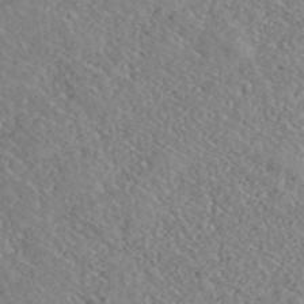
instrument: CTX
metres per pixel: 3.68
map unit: ANa
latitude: 40.5923
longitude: 18.8030
